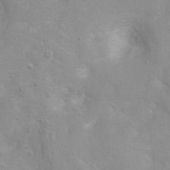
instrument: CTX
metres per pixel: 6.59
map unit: Nhu
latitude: 3.8961
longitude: -26.2712
